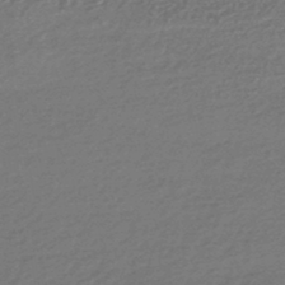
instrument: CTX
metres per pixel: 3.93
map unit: HNhu
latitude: -45.7100
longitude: 93.7855
